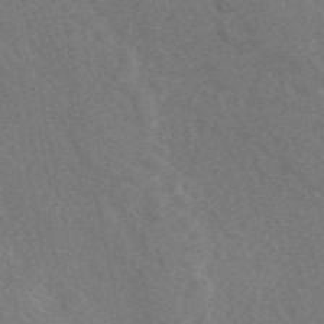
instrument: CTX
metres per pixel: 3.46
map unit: eAb
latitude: 49.4993
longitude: 118.5763
